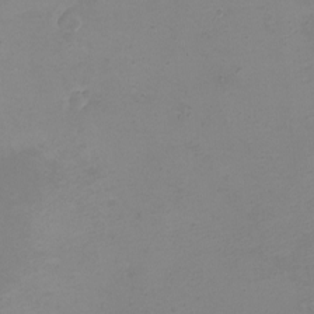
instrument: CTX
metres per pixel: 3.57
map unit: eHh
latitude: -4.7274
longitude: -78.7624
